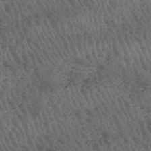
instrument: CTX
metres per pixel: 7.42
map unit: HNhu
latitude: -47.7477
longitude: 28.8219
